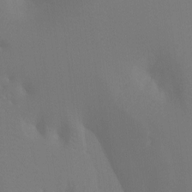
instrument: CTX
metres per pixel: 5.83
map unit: Ht
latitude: -9.8611
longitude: -33.8205
